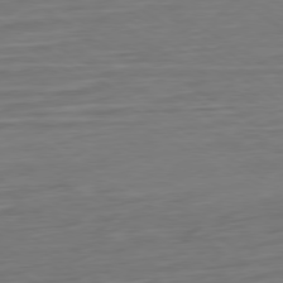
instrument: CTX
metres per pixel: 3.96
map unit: Ap
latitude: -79.8422
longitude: -54.3089
